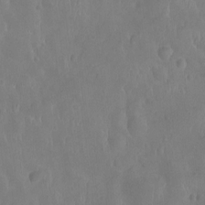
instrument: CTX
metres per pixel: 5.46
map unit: Ht
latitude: -9.5588
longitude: -21.6127
